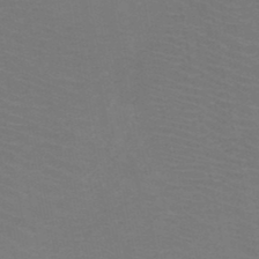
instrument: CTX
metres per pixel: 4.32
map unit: HNb
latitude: -48.7841
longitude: -45.9717
